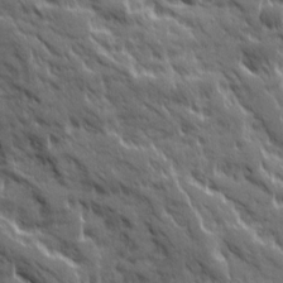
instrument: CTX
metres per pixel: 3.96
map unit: Ave
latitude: 19.5371
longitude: -134.4601
